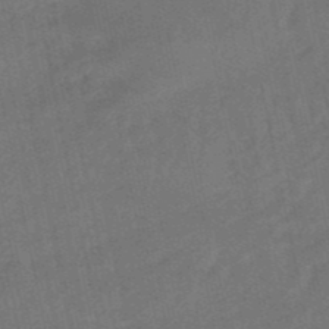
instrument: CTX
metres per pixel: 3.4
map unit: lHb
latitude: -50.4440
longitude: 80.4251
